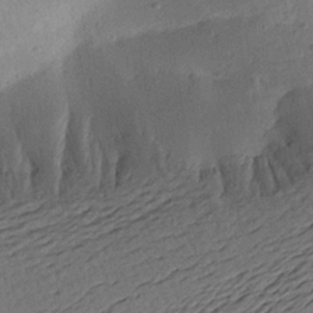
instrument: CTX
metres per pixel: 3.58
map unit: Aa
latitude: 18.3656
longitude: -144.4034
